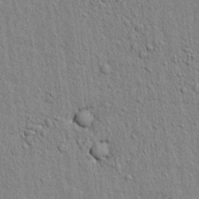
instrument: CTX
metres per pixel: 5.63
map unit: lAvf
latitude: 7.0458
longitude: 167.1242
